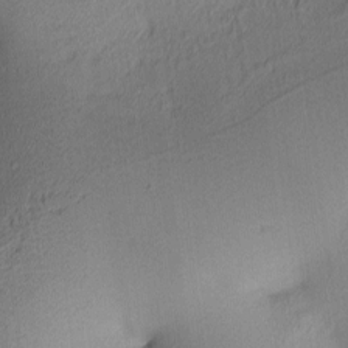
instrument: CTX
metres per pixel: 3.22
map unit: lAa
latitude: 3.2537
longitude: -115.8016
